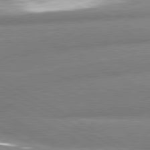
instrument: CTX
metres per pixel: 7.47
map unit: lApd
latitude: 80.6679
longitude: -163.1781
